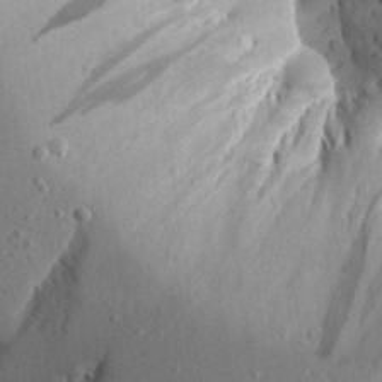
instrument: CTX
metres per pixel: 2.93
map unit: Aa
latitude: 23.7638
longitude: -127.9150
